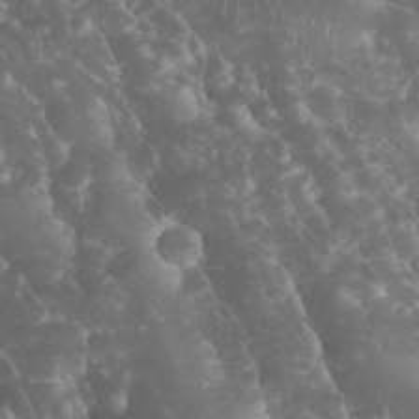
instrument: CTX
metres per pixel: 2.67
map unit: eHh
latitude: 33.9339
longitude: -64.2145
